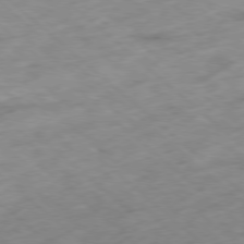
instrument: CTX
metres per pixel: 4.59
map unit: Hpe
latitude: -78.6707
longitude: -16.2334
